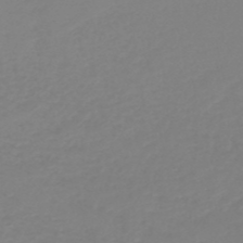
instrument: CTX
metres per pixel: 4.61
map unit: HNb
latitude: -49.5210
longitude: -51.1592
